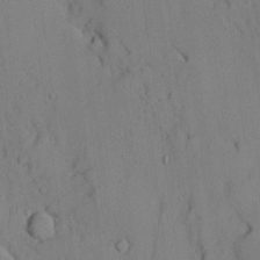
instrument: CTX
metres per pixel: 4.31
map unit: Ave
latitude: 9.7639
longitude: -102.3089
